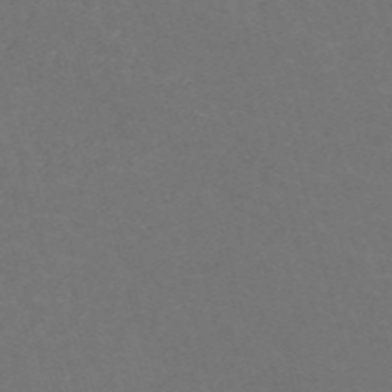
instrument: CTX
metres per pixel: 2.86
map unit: Nve
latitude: -57.7477
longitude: 52.1794
